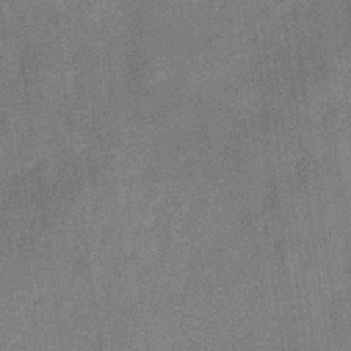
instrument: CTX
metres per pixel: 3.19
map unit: eHb
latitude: -31.7288
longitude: 74.4062
